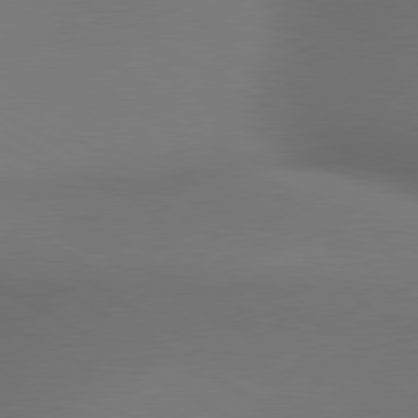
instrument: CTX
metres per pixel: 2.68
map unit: lApd
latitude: 79.8961
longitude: -175.8772
